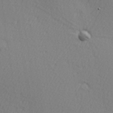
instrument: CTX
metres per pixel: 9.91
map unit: Hve
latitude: 2.9136
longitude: -124.3656
